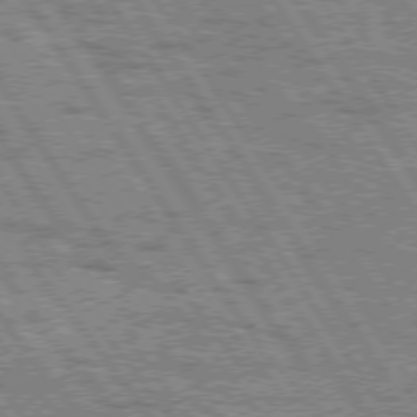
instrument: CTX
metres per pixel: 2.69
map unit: Hpe
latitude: 74.8191
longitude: -155.3293
